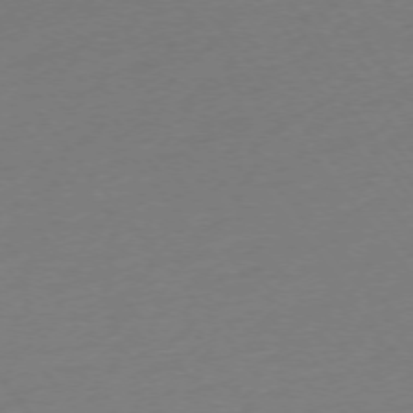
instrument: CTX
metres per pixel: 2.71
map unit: Ap
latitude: -74.7464
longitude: -71.8205
